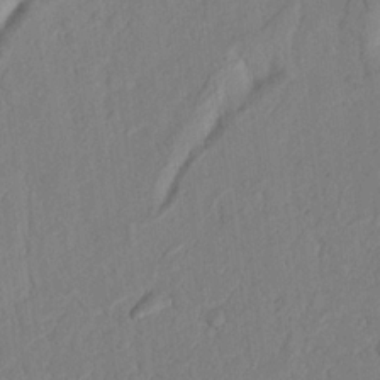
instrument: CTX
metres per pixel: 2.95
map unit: Nhu
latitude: 19.8205
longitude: -76.7813
